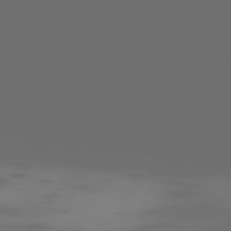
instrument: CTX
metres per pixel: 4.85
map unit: Hpe
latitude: -73.5966
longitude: 5.1809
